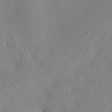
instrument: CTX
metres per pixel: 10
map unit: Aa
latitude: 23.1403
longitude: -139.3104
